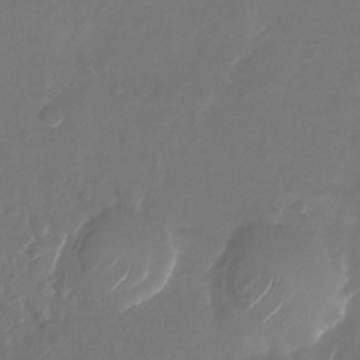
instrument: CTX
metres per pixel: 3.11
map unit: Nhu
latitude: -28.2740
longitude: -72.0822
